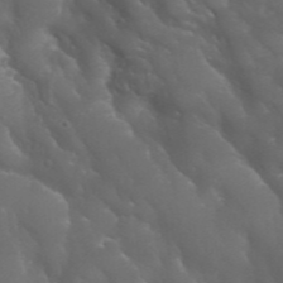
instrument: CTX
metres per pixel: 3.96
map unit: Nhu
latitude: 28.7246
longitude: -66.3845
